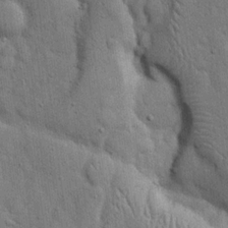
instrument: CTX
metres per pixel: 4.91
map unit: eHh
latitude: 19.6882
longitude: -61.6316
